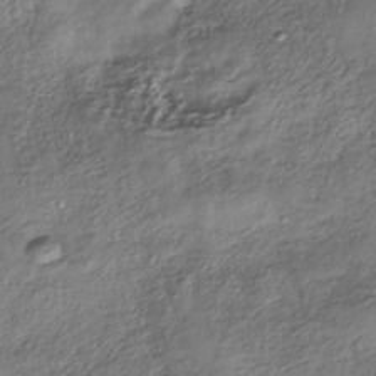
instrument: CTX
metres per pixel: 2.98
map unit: HNhu
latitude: -40.6140
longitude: 107.5022
